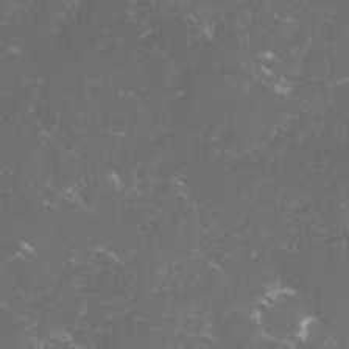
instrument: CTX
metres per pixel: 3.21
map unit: lHvf
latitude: -14.3118
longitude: -99.9339
